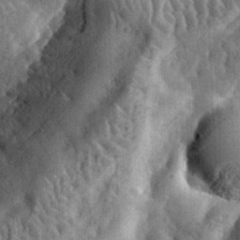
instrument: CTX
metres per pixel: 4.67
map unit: eHh
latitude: 33.9906
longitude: -80.1011
